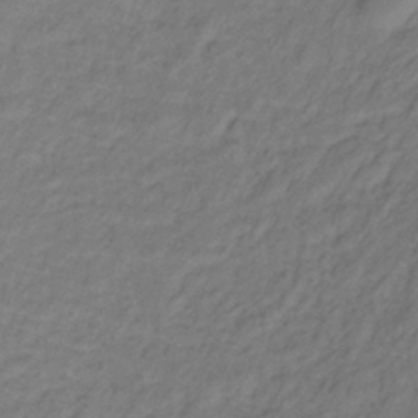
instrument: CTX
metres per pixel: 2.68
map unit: lHb
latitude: -33.2565
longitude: 67.4454
